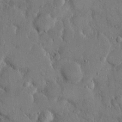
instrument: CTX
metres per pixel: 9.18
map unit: eHh
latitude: 14.4034
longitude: -68.4790
